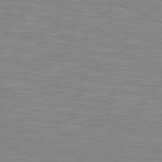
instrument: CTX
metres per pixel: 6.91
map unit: lApd
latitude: 81.4237
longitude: -169.3671
